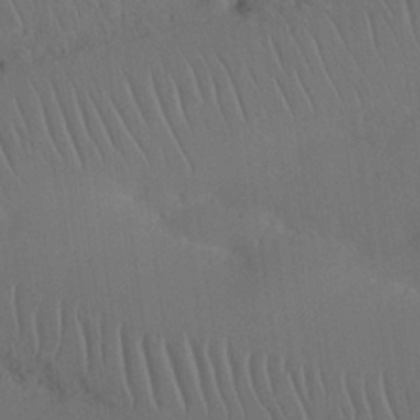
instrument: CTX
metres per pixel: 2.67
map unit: Nhu
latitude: 26.1578
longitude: -70.9702
